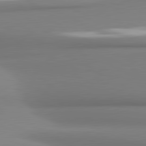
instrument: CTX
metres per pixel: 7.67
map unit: lApd
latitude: 81.1025
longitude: 177.1998
